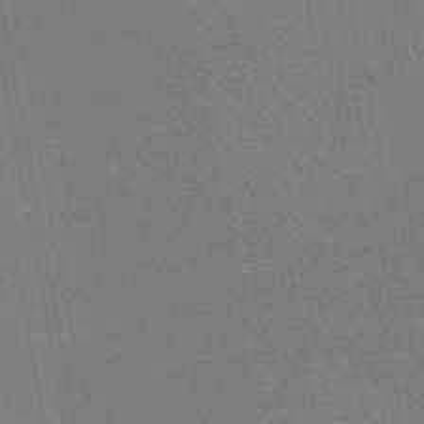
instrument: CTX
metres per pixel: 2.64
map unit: HNhu
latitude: -47.4832
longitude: 99.6722
